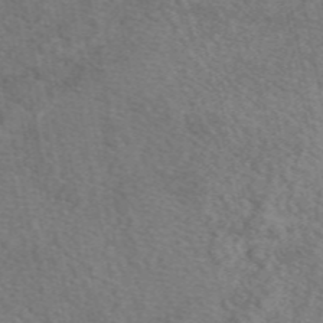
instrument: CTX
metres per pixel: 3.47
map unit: eAb
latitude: 49.6316
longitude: 111.4832
